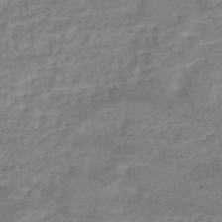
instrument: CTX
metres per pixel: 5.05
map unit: Nhe
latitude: -46.4251
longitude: 152.2361
